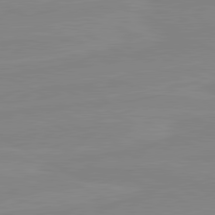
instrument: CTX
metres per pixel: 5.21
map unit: lApd
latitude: 80.8191
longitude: -176.9891
